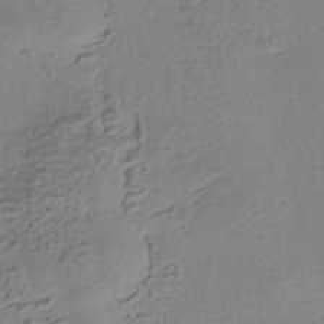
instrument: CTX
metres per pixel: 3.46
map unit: HNhu
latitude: -42.0849
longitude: 100.9163
